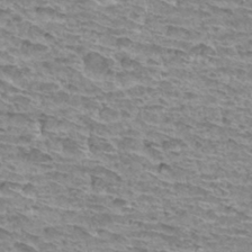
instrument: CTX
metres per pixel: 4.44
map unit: Hto
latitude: 33.4804
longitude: -40.0255
